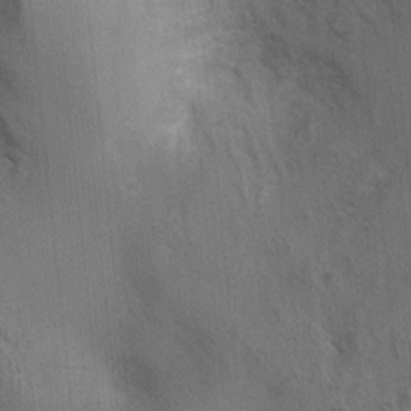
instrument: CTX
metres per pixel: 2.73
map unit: Ht
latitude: -1.8045
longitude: -14.9514
